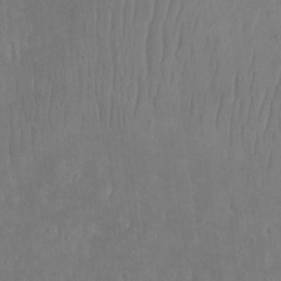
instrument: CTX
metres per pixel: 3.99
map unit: eHh
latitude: 8.8947
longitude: -72.1956
